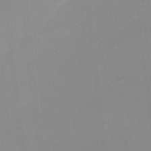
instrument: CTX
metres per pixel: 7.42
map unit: HNb
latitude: -33.9367
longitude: 57.6533
